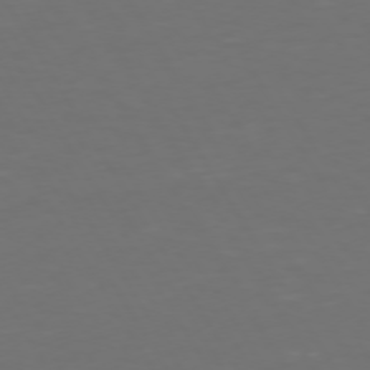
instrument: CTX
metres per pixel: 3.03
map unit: Hpe
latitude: 72.3846
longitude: -126.8002
